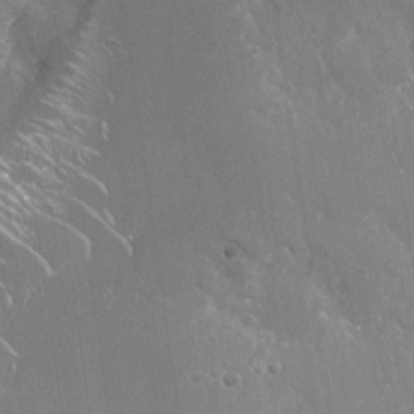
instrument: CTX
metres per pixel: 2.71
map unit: Nhu
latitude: -28.2740
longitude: -80.3656
